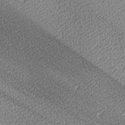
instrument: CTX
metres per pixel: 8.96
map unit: lAa
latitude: -10.5952
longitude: -125.9528
